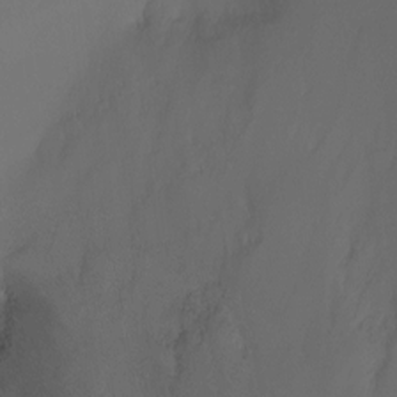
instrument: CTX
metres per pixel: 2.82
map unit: Nhu
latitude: -15.2565
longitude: -57.2536
